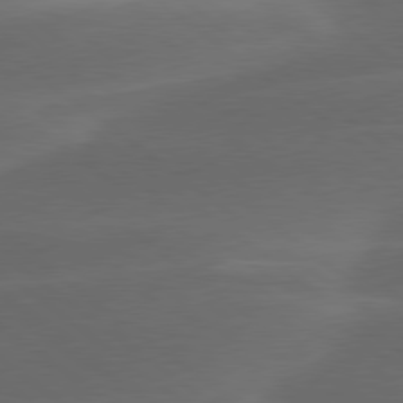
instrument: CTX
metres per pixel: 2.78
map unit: lApd
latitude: 79.0459
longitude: -48.7057
